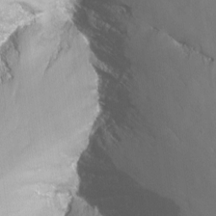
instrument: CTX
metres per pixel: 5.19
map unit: Nhu
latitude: -12.5196
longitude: -67.2725
